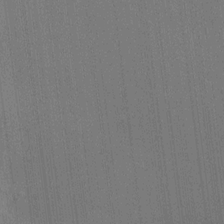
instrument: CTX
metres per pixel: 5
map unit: HNhu
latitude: 8.0633
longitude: 15.7289
